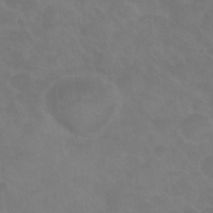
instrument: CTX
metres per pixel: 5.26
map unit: Nhu
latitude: 26.8947
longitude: -54.4601
